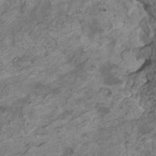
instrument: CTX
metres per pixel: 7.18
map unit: HNhu
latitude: 3.1781
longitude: -3.1781
